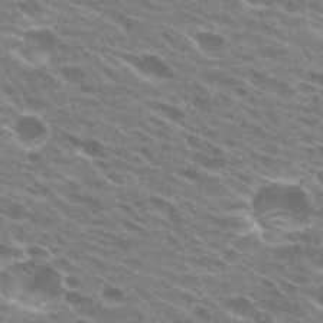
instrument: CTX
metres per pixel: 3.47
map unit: Hto
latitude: 25.0458
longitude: -41.6315
